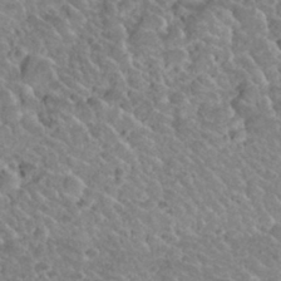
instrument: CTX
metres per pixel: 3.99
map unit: Nhu
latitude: 29.7260
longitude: -54.1011
